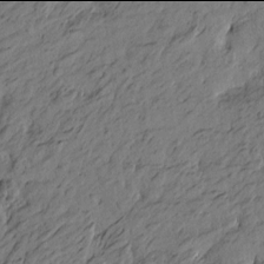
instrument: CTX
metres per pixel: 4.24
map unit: Htu
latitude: -6.0094
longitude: -179.6694
